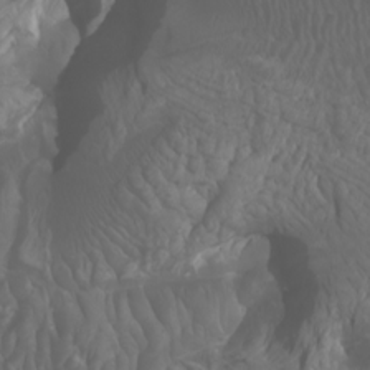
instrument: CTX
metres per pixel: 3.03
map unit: Htu
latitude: -5.0486
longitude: -89.5560
